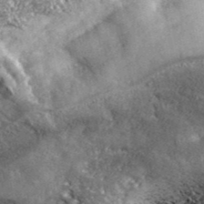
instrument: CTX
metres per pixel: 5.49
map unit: eHh
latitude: 43.0270
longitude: -90.3278
